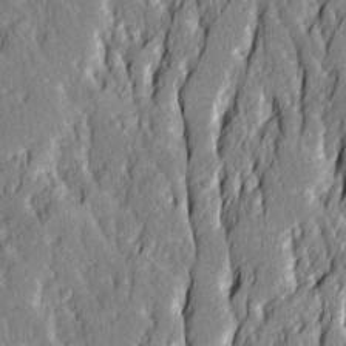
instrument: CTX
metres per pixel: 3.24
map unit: Ave
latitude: 14.4223
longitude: -131.7639
